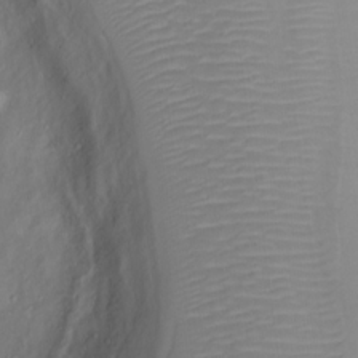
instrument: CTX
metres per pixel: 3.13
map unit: Ht
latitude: 0.9324
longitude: -36.7246
